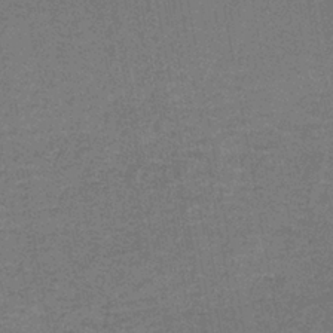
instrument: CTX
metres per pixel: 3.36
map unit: HNb
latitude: -37.1809
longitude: 52.2361
